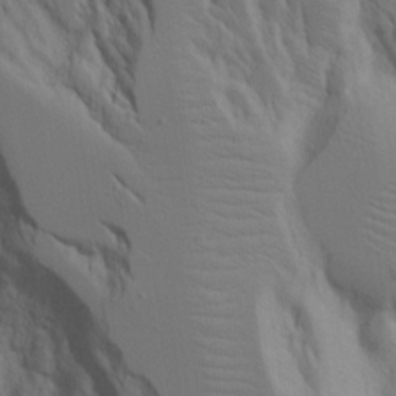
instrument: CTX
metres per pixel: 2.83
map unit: Aa
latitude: 17.7072
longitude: -124.8946
